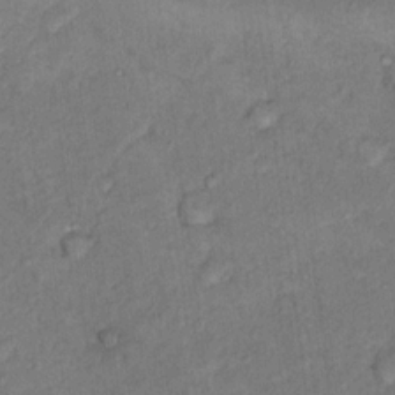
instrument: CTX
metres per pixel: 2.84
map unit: Hto
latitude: 15.5938
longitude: -31.3671
